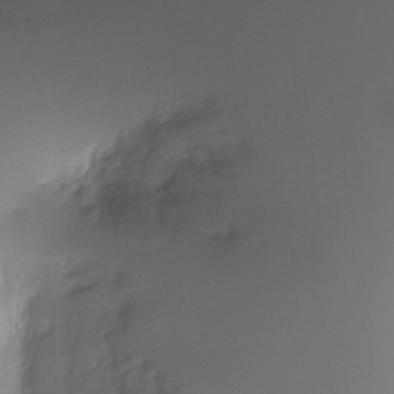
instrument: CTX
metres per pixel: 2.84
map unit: Ht
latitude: -6.3306
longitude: -29.4048
